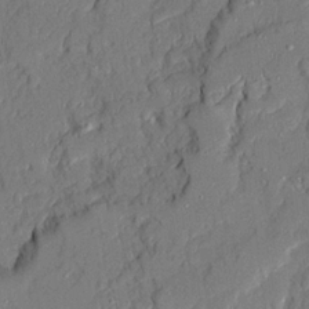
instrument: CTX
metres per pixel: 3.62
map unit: Ave
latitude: 21.1403
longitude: -128.3467
